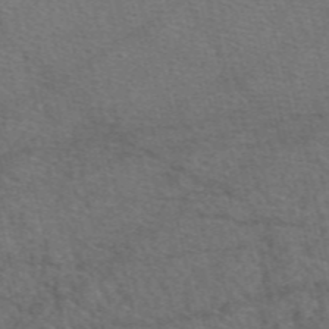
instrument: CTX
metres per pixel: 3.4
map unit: eAb
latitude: 49.6505
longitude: 112.2362
